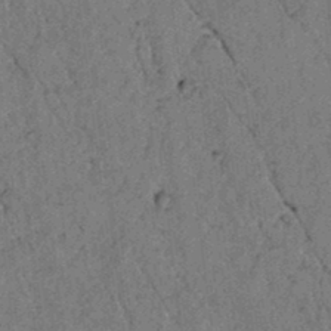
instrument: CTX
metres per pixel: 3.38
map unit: lAvf
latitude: 4.9703
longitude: 158.7085
